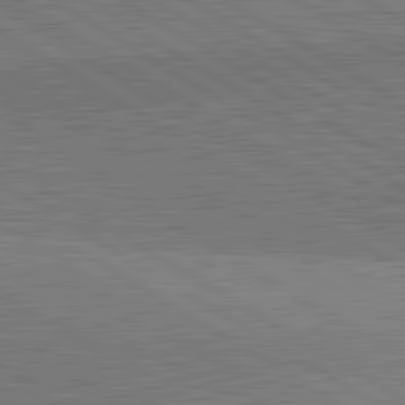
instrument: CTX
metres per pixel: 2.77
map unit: lApd
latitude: 81.9717
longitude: 140.2550
